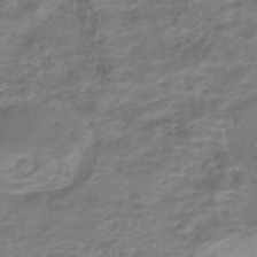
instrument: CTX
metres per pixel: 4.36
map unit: Nhe
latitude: -47.6344
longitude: -171.3670
